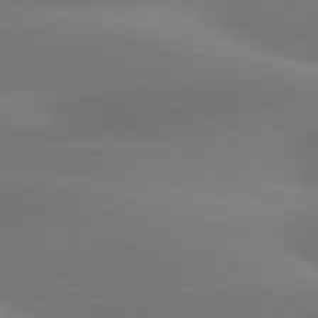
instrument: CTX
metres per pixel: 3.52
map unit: lApd
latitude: 79.9150
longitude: -88.9703
